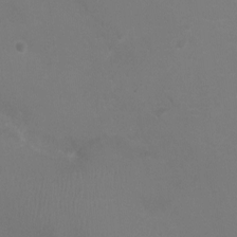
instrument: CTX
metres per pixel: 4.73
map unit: Ht
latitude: -6.4062
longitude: -21.1403
